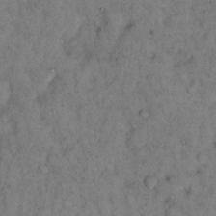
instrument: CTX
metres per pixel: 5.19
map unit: eHh
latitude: 16.3089
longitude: -62.3468
